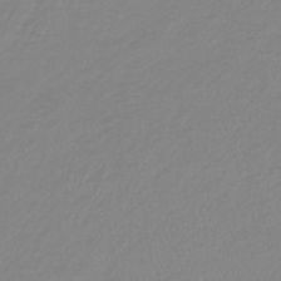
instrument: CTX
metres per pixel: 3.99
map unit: lHb
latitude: -40.9730
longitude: 64.7274
